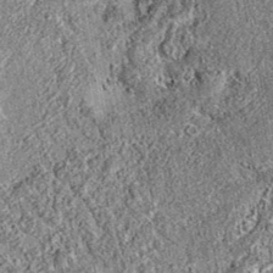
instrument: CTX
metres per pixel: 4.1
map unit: eAb
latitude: 36.2900
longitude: 110.4818
